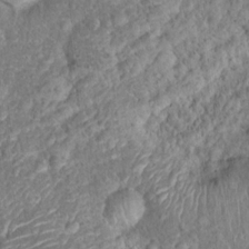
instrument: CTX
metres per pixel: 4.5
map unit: Ht
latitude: 15.7072
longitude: -41.2725
